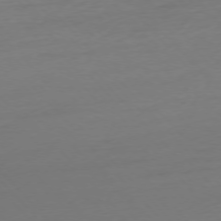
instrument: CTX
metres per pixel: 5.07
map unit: Ap
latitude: -76.2173
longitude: -70.8758
